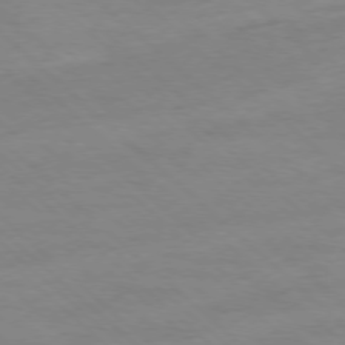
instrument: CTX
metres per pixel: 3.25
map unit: Ap
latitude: -77.7478
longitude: -98.6301
